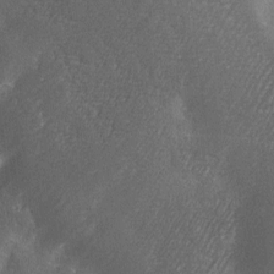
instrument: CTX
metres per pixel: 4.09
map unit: Ave
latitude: 1.9339
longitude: -111.5938
